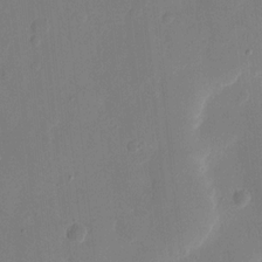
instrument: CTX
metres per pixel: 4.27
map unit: eHh
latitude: 10.6491
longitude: -67.7260
